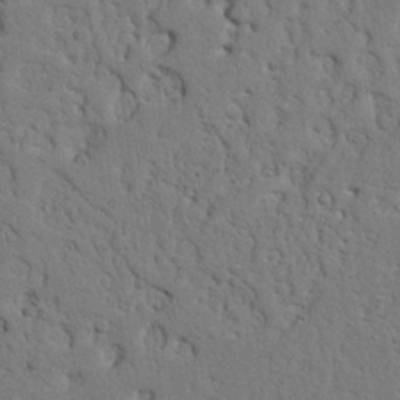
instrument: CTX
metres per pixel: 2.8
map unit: Nhu
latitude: 21.5560
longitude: -76.8758
